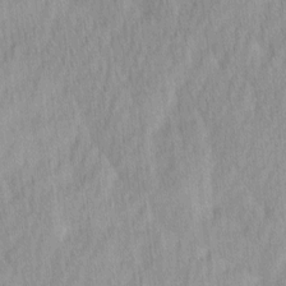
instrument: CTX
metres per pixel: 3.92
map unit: Ave
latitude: 12.0444
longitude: -106.9136
